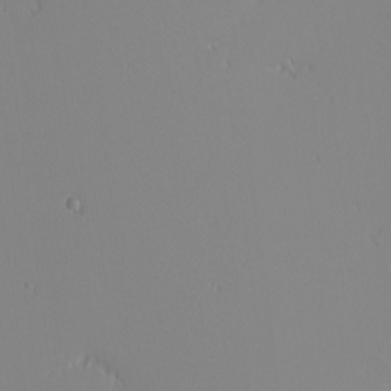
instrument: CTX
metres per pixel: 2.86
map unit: Nhu
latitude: -4.6140
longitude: -80.6490
